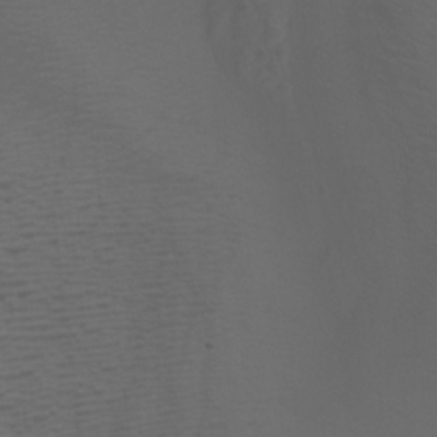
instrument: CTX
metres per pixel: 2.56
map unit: Nhu
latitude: -7.1053
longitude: -91.4993
